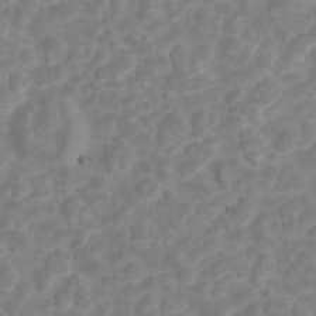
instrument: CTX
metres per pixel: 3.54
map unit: Hto
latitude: 5.4426
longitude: -32.9325
